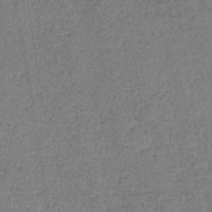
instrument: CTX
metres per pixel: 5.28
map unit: lHb
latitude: -39.2754
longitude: 74.1228
